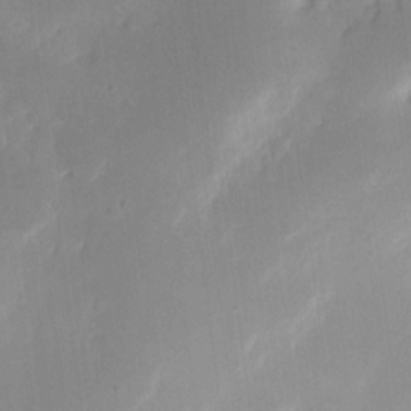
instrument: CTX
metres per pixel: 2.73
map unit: eHh
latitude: 13.5749
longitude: -72.7058
